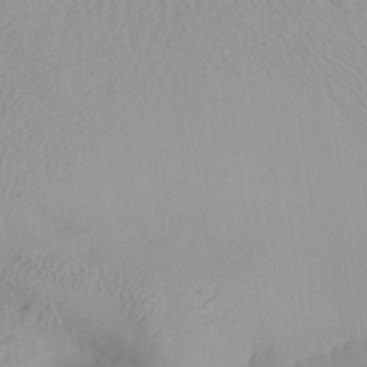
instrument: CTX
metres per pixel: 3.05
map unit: Aa
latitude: 28.2144
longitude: -133.9906
